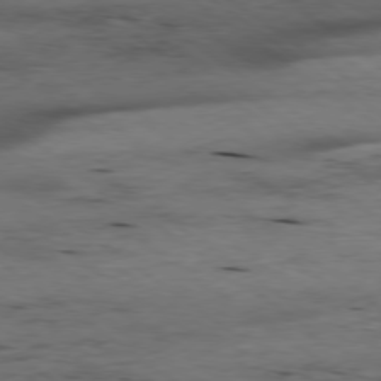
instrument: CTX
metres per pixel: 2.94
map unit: Ap
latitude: -79.0864
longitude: -91.3671
